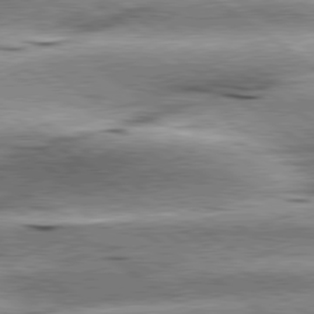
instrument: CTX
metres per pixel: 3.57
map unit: lApd
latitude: 79.6883
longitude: -141.0647
